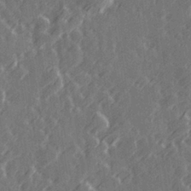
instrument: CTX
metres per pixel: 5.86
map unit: Hve
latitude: 27.1214
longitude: 145.9178
